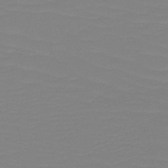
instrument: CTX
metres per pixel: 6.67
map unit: HNb
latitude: -49.1242
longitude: -51.1781
